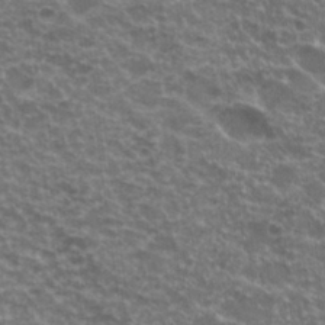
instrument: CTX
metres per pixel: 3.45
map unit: Hto
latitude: 20.4412
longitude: -36.5735
